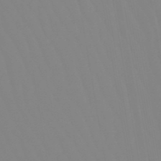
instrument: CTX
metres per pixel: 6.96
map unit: eHb
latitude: -49.9367
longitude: 74.3307
